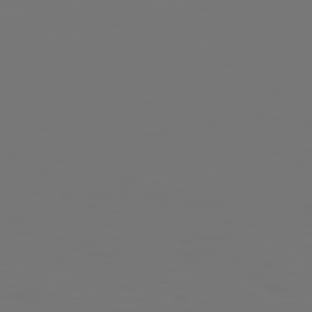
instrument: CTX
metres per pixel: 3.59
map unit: Hpe
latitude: 76.4034
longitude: -139.9339
